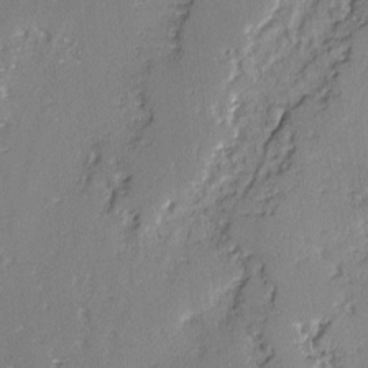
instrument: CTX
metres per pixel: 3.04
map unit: lAvf
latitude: -3.0108
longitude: -108.3656
